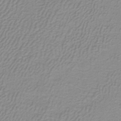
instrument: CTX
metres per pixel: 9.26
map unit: eAb
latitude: -35.9178
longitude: 51.8422
